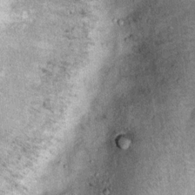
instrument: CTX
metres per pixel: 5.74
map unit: Ht
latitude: 11.2915
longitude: -39.4426
